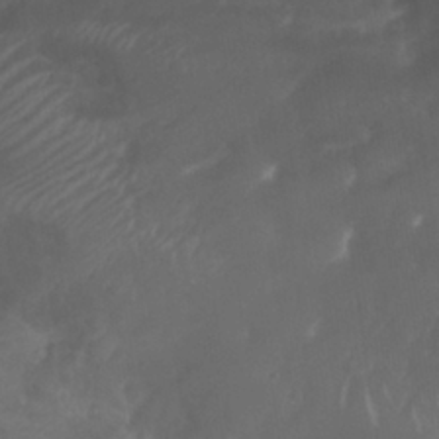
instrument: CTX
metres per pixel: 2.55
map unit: Nhu
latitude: 28.5546
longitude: -56.1199
